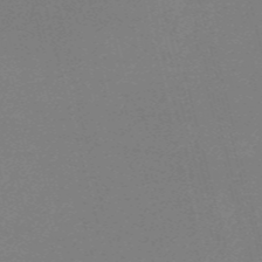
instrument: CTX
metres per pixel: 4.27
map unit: HNb
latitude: -54.8030
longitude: -36.4979
